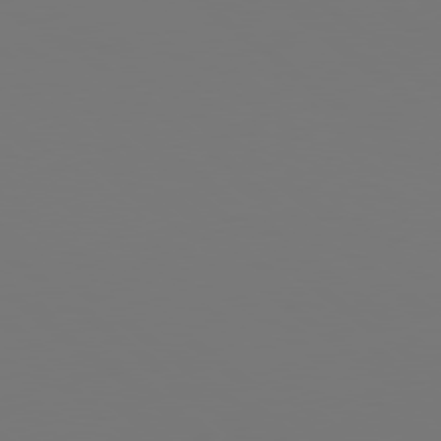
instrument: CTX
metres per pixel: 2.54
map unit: Hpe
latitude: 78.6680
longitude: -174.7435
